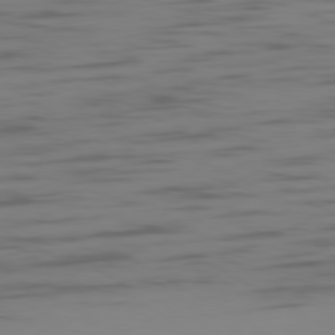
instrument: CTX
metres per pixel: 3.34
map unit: Ap
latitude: -79.9367
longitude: -63.0648
